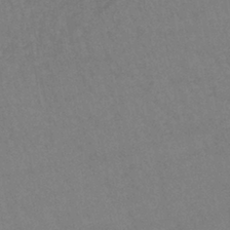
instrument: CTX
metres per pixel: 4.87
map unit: lHb
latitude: -40.5574
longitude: 66.1606
